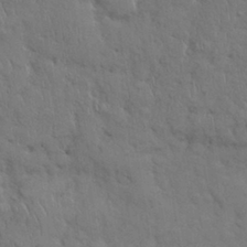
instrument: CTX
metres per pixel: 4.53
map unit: Nhu
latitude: 28.1389
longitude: -68.4412
